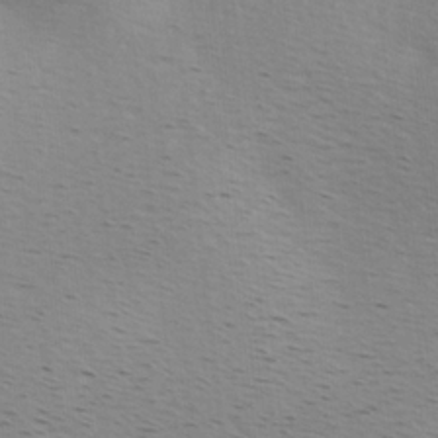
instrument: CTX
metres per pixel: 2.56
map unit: Hve
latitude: 2.5923
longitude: -124.2711
